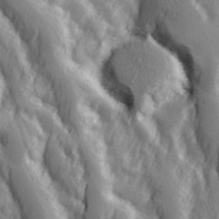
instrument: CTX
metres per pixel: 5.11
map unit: Hve
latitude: 32.8569
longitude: 149.8045
